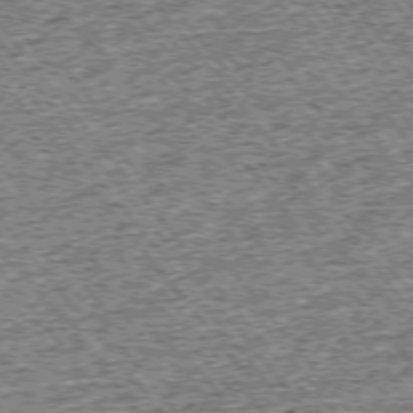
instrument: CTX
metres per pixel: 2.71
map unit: Ap
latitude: -75.1432
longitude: -91.7261
